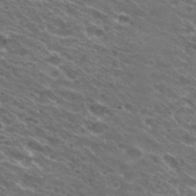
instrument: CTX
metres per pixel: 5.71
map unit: Hto
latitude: 30.8569
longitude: -42.8569
